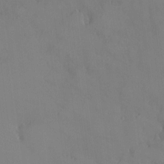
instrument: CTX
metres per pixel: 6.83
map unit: HNhu
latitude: 6.3467
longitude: 0.6519
